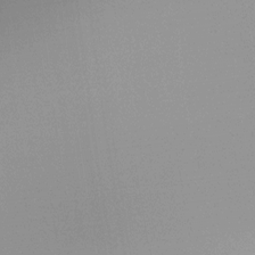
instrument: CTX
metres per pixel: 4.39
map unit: Ht
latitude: -16.2362
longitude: -48.5357
